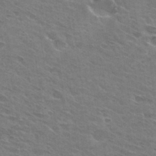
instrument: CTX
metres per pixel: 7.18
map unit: Hto
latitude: 31.1592
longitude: -44.8191
